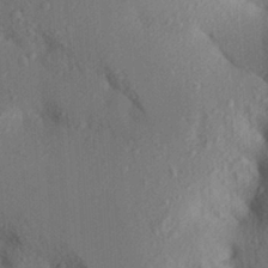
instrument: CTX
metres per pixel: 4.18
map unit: Aa
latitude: 24.0822
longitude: -150.6301
